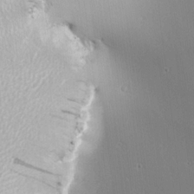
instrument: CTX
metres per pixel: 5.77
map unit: lAa
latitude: 1.1592
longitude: -115.8205
